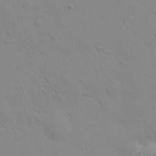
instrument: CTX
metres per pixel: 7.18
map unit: eHh
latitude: 24.7813
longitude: -65.5749
